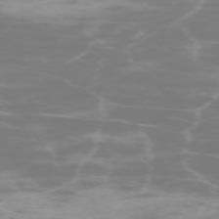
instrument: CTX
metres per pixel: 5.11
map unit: Hpe
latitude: -73.8044
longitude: 4.5007
